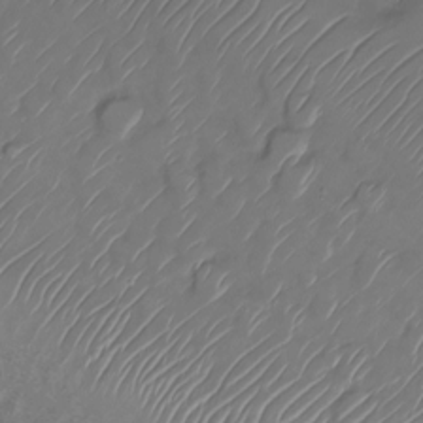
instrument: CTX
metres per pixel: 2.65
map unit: Nve
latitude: -19.9745
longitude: 107.0298
